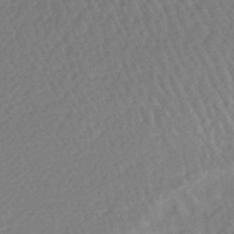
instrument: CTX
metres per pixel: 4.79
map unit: lHb
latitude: -43.8422
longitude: 79.3131
